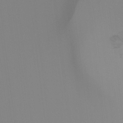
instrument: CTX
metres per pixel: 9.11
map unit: Ht
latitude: -16.8030
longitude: -46.7247
